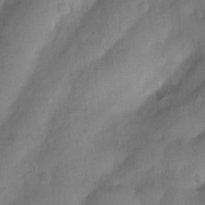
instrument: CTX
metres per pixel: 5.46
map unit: Nhu
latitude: 5.5560
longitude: -24.1577
